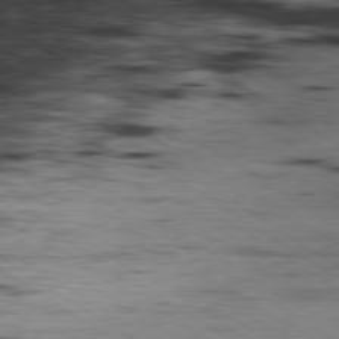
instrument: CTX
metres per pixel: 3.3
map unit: Hpe
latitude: -80.3684
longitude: 23.8045
